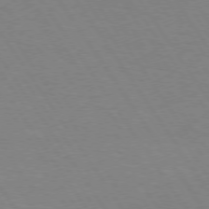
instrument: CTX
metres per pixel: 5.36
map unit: Hpe
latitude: 74.4223
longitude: -140.4034
